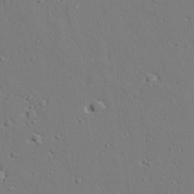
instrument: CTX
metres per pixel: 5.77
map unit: lAvf
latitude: 27.9717
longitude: -109.0836
